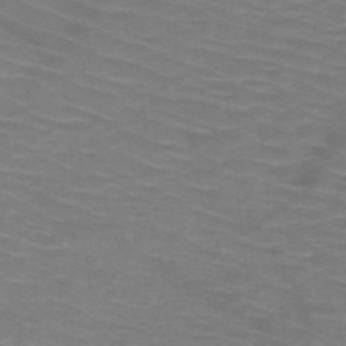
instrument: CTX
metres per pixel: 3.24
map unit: HNb
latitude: -47.8044
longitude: -45.8016
